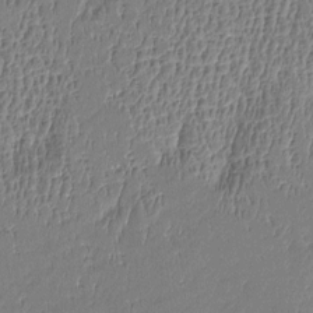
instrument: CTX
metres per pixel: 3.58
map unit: Htu
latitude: -5.1620
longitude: 176.3495
